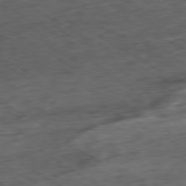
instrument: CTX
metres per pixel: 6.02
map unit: Ap
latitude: -80.4251
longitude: -73.8017
